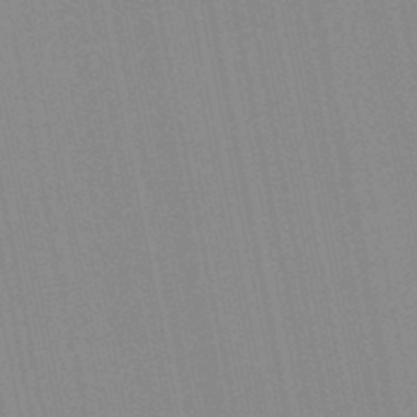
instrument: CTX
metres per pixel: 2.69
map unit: lHb
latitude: -47.1053
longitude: 78.2739
